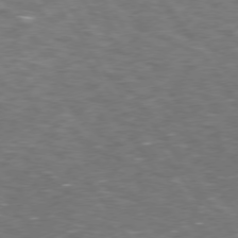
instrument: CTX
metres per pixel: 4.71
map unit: Hpe
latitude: 74.0633
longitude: -125.2159
